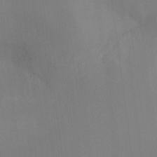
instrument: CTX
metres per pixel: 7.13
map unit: Ht
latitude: -17.1243
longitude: -47.5371
